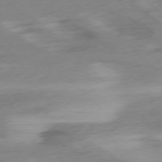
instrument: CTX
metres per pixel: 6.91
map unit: Ap
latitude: -77.0675
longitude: -78.0255
